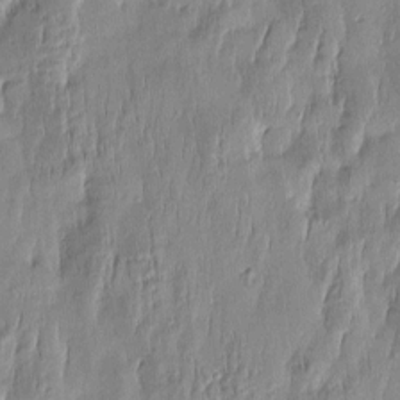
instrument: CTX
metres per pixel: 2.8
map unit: Htu
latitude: -5.6155
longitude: 174.4628
